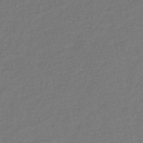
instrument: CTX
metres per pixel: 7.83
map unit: lHb
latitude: -42.7085
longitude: 77.0864
